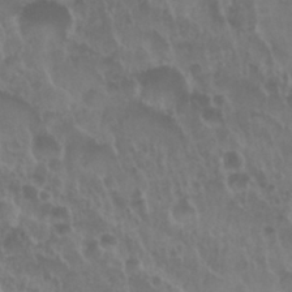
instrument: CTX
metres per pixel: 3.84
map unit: Nhu
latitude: 29.3104
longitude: -55.2726
